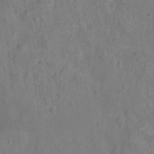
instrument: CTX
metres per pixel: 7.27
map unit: Ht
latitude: -11.5966
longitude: -24.6112
